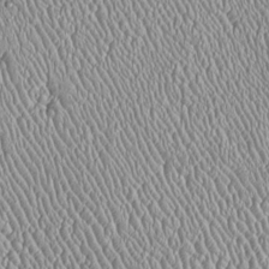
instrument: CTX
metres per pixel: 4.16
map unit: Htu
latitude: -6.2928
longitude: 157.2187
